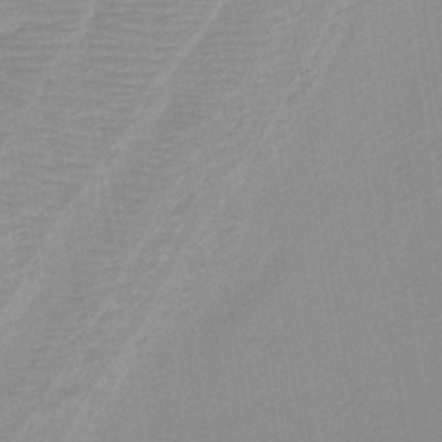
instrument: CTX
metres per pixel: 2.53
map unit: lHb
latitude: -41.0864
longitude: 53.1809
